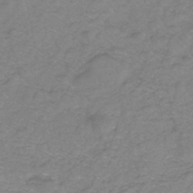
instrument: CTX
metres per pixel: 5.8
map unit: eHh
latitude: -46.0283
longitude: -29.9717
